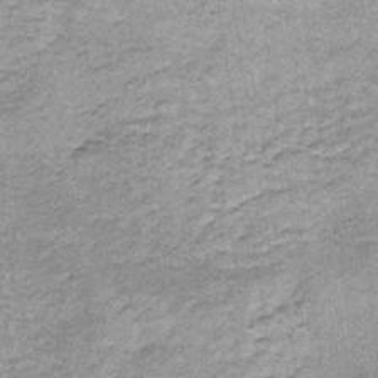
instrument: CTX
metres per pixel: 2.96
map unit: lHb
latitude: -36.1416
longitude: 65.7289
